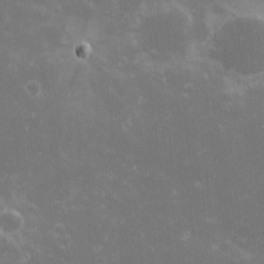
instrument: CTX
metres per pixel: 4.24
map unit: eHh
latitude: -0.7275
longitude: -85.4427
